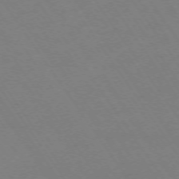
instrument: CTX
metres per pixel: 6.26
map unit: Ap
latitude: -73.9556
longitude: -70.6679
